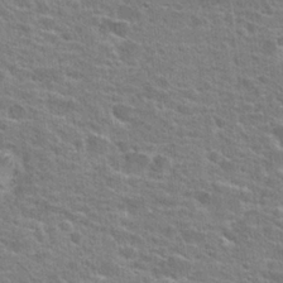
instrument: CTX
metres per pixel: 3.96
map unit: Hto
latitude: 24.0633
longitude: -47.9528
